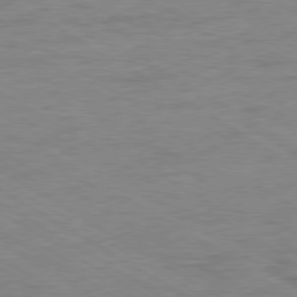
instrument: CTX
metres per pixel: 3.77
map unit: Ap
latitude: -80.2173
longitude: -52.4790
